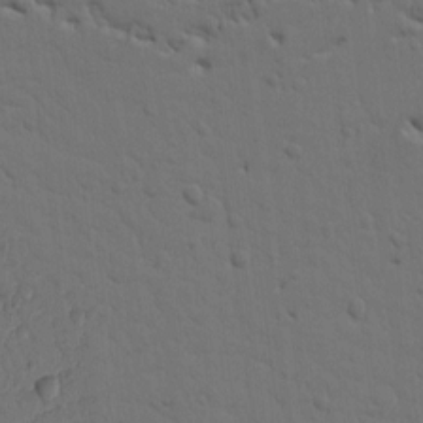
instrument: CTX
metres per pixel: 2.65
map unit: Ht
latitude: 9.6316
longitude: -77.5938
